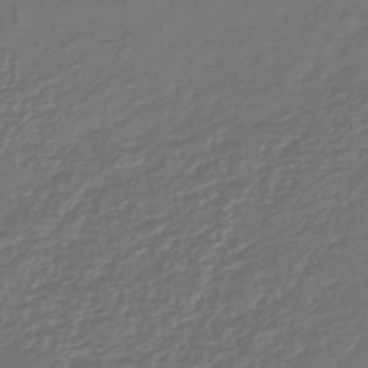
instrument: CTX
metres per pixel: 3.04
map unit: lHb
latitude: -43.2187
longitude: 76.9353
